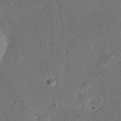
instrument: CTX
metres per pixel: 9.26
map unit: eHh
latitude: 23.3104
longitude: -68.4223
